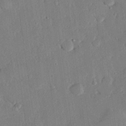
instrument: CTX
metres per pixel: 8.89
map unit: eHh
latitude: 25.8583
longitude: -81.2726
